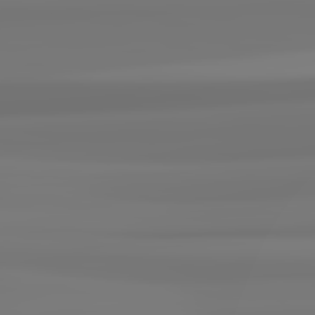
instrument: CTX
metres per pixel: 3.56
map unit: lApd
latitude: 82.3467
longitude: 170.8786
